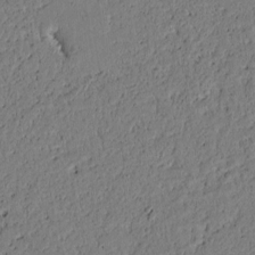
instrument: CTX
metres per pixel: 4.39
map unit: Htu
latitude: -0.8597
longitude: 170.1984
